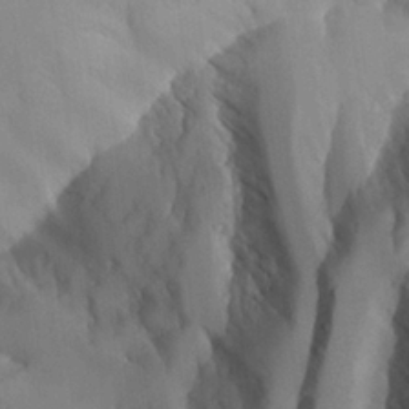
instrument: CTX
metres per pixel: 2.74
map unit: Aa
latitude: 25.6504
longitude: -128.6301
